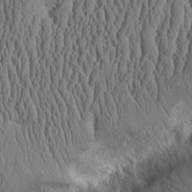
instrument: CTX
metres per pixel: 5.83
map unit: Aa
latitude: 9.6505
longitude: -129.6694
